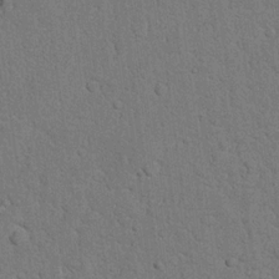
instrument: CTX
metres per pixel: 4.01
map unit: Nhu
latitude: 21.6127
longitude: -76.5734
